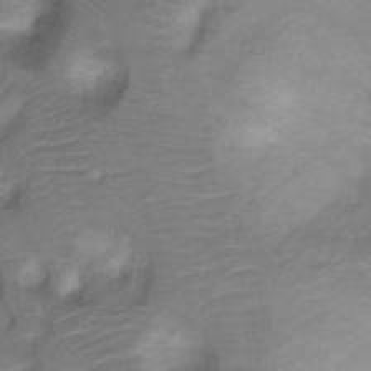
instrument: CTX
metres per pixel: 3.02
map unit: Ht
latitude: 3.8583
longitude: -29.5371
